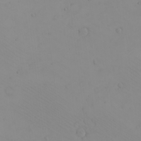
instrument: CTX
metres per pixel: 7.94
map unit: eHh
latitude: -9.4265
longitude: -68.2333
